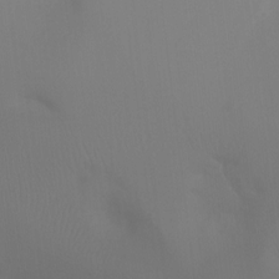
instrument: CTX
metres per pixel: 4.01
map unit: Ht
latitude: -7.5777
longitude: -28.7246
